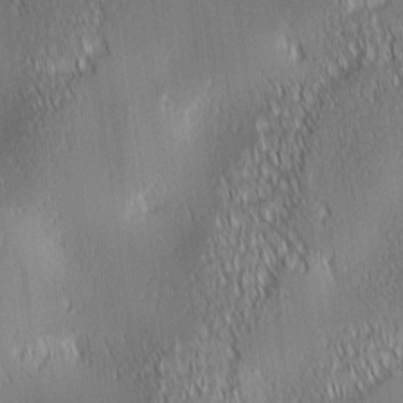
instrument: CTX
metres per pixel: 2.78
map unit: lAa
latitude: 0.9136
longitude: -116.5168
